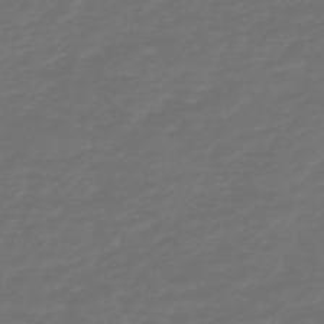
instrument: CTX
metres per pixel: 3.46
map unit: HNb
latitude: -47.5777
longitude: 54.5196
